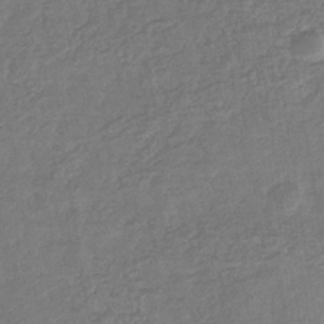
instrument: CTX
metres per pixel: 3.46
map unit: eHb
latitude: -34.2173
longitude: 77.1242
